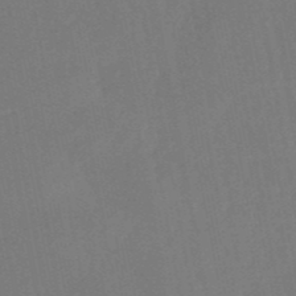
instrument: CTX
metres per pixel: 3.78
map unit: lHb
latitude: -50.2173
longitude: 81.4266
